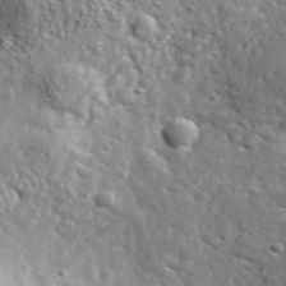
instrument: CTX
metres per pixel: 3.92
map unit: lHvf
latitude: 36.4034
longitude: -86.7057
